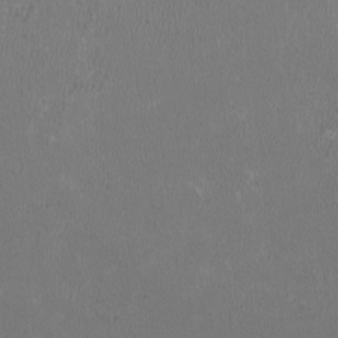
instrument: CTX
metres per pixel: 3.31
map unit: HNhu
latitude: 0.9891
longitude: -0.8947
